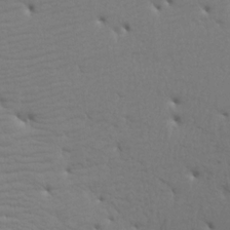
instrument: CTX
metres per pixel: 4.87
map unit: Aa
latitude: 15.5560
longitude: -141.2537
